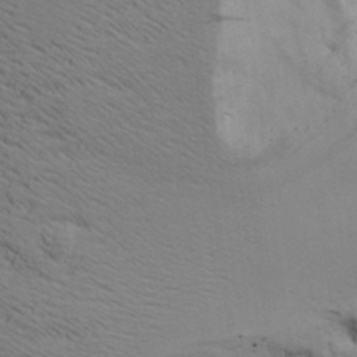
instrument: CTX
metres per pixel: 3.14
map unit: Aa
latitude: 17.5182
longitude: -125.5371
